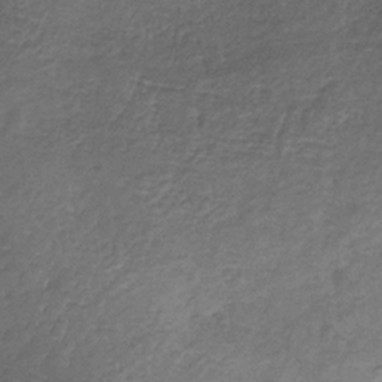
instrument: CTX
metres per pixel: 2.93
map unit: HNb
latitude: -32.0283
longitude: 59.5210
